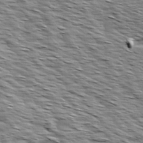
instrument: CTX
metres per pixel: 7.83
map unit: Ave
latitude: 14.4412
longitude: -103.5182
